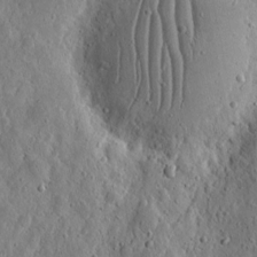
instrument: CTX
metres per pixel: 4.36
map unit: eHh
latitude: 10.7435
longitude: -73.5938
